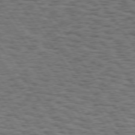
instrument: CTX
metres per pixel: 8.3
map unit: Hpe
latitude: 74.6113
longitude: -134.7435
